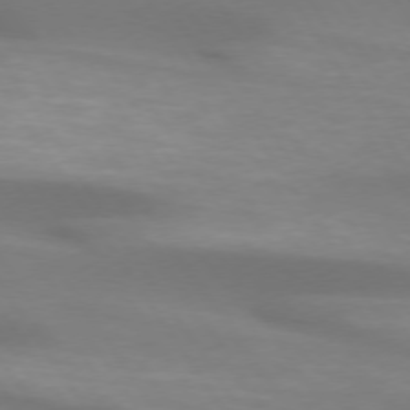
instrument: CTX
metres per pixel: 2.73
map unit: lApd
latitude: 73.9339
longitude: -50.8380
